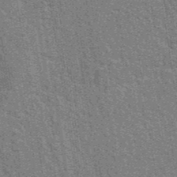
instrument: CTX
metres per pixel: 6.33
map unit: eAb
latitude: 40.8946
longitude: 106.9353
